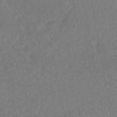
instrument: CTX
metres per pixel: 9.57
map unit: HNhu
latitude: -45.8800
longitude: 96.8975
